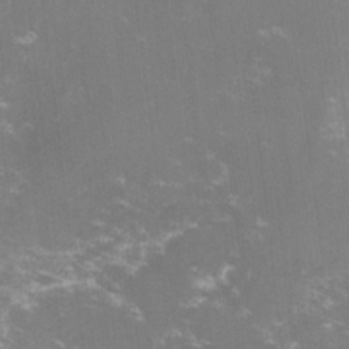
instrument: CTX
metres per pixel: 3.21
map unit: lHvf
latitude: -14.6330
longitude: -100.7057
